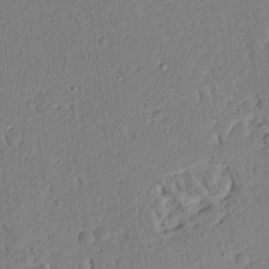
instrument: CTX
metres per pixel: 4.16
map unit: Aa
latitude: 13.7072
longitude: -139.7261
